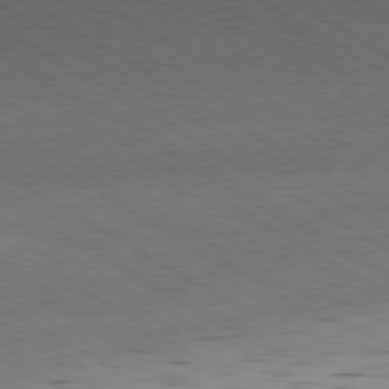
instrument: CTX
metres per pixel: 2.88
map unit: Hpe
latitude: -80.8408
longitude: 16.4629
